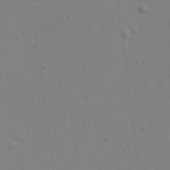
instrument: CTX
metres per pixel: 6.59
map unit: Ht
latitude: 9.0270
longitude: -77.3670
